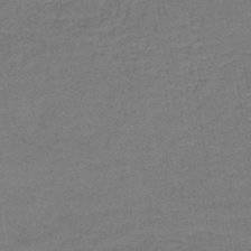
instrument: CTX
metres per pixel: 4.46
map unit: lHb
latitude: -39.2187
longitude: 58.4251
